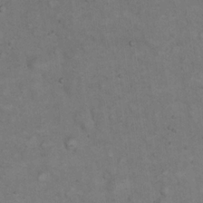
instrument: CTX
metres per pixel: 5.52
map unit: eHh
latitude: 19.7638
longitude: -61.8772
